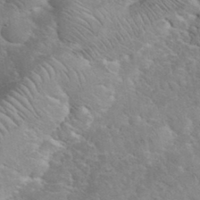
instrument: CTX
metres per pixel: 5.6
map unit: eHh
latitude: 35.8772
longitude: -65.3671
